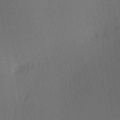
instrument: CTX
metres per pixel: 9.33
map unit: Hve
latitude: 13.8772
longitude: -89.9717
